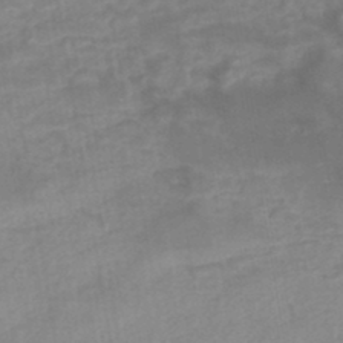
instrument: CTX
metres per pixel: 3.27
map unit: eHb
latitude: -45.0675
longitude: 84.9163
